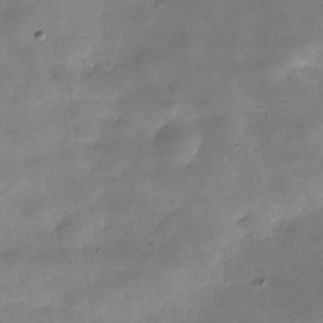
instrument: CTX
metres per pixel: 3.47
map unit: Hve
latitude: -31.2754
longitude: 93.4076
